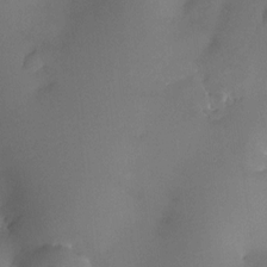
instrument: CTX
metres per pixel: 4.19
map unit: HNhu
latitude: 8.1578
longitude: -0.2900
